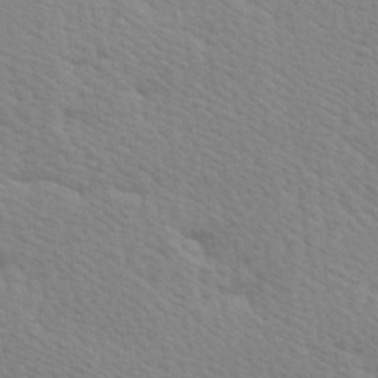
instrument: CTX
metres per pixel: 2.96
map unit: Hve
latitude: 26.1200
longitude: -93.9339
